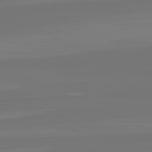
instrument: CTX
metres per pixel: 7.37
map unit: lApd
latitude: 82.2711
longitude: -176.3845
